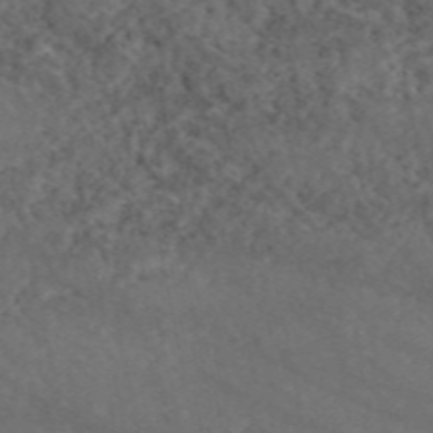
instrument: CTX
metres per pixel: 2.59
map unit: eAb
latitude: 47.6505
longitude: 117.0108
